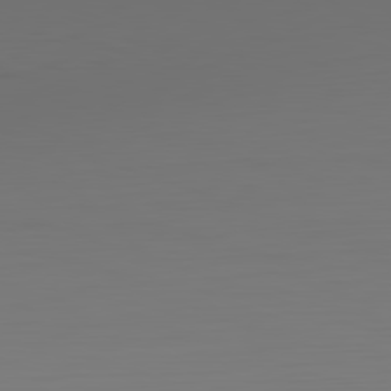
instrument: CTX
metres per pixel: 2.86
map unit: Hpe
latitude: -82.3684
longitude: 9.7666
